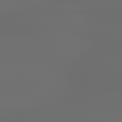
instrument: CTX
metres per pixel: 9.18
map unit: lApd
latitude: 79.4427
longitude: 176.3495
